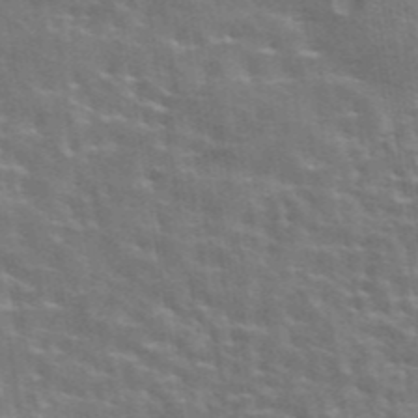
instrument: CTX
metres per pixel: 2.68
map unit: eAb
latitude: 43.6316
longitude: 112.1984
